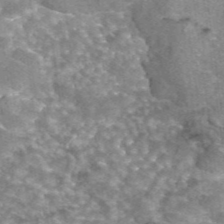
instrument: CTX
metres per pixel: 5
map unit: eAb
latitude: 45.0458
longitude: 105.5966
